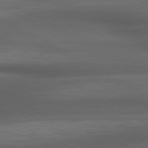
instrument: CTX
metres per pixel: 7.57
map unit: lApd
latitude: 79.2537
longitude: -119.2159
